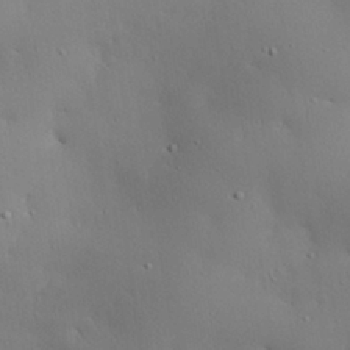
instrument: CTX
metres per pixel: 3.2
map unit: eHh
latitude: 29.5182
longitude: -82.6679
